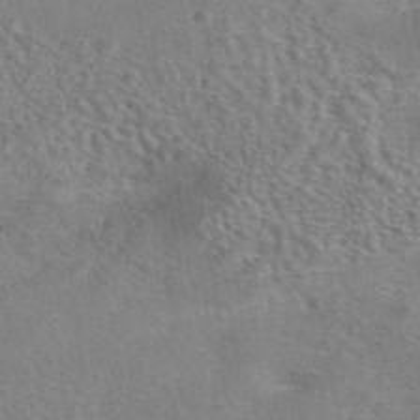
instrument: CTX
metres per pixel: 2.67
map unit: eAb
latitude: 42.4979
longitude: 104.4251
